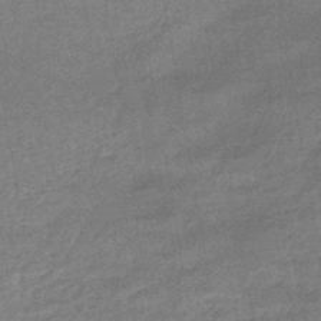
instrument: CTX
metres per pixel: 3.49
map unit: HNhu
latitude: -46.2172
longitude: 91.3510
